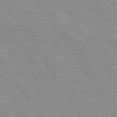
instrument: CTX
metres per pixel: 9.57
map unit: Hpe
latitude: 73.8773
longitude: -136.8002
